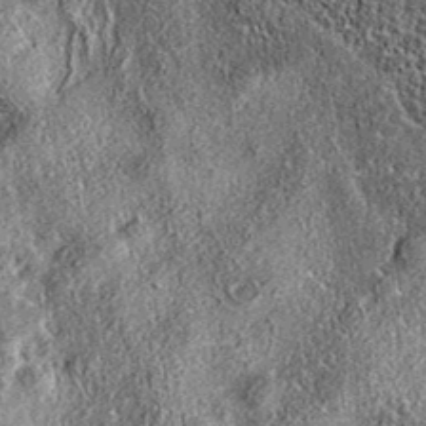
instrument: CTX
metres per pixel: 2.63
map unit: eAb
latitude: 36.7057
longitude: 108.9353
